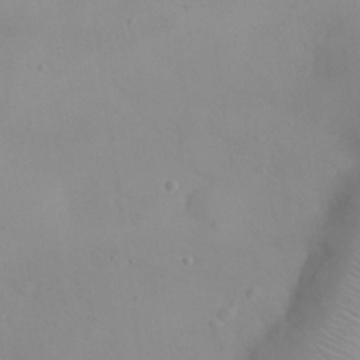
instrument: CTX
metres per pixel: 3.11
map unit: eHh
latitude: 24.9891
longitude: -64.9892
